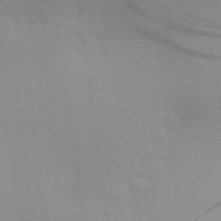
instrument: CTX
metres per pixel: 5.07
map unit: Aa
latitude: 29.0269
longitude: -135.0836
